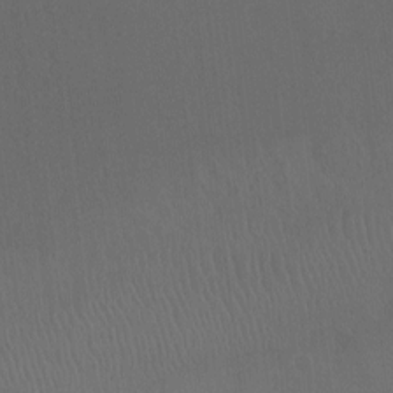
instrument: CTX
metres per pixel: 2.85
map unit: Ht
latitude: -8.8219
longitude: -38.7435
